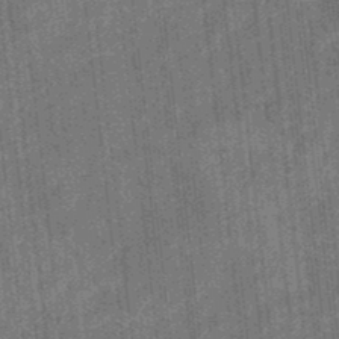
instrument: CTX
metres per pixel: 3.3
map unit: eHb
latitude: -34.7841
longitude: 79.0864
